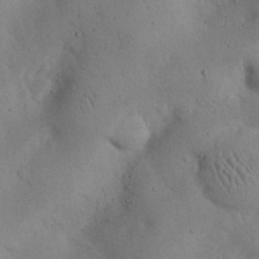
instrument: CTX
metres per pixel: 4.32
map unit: eHh
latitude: 24.5167
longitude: -72.4223
